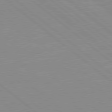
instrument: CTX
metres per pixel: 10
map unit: Hpe
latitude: 78.1578
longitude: -124.1011
